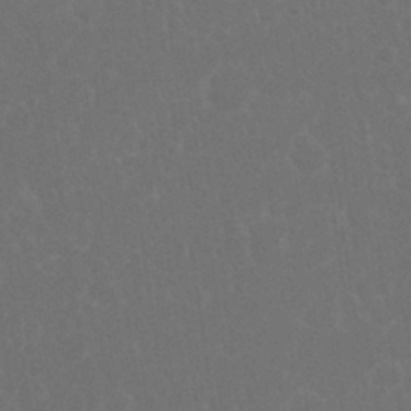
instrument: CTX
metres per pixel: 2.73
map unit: Nhu
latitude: 26.6113
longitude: -51.9528
